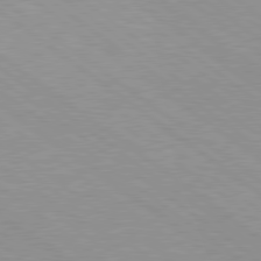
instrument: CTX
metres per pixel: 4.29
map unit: lApd
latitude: 79.0648
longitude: -177.2159
